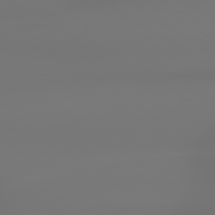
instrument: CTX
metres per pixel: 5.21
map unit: lApd
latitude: 79.2726
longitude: -137.5182
